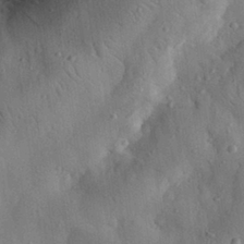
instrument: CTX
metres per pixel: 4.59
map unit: eHh
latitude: 28.8569
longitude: -77.3481
